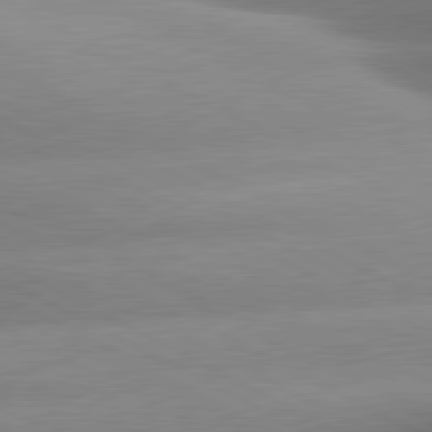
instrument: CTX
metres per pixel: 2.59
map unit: lApd
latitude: 80.7435
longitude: -158.4979
